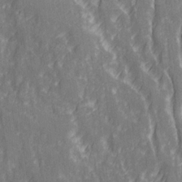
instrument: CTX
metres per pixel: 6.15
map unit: Ave
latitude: 20.7435
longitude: -133.9906
